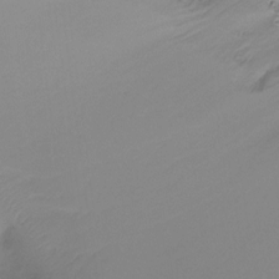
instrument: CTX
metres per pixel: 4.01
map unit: Ht
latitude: -16.1228
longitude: -49.0081
